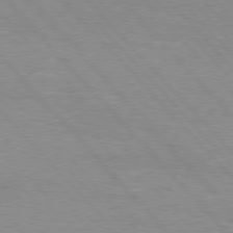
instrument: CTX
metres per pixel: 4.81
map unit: Hpe
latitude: 76.4034
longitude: -152.3090
